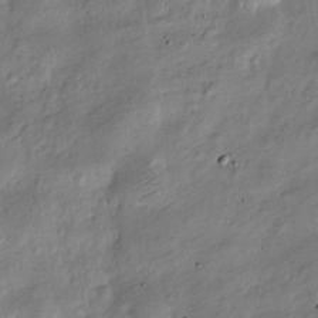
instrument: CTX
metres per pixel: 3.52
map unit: Nve
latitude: -25.1242
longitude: 106.2551
